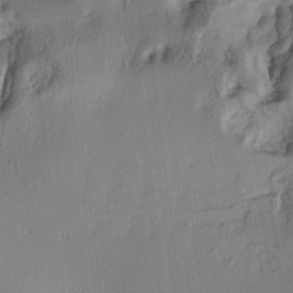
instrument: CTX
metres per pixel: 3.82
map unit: lAa
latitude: 4.3845
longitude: -112.4601
